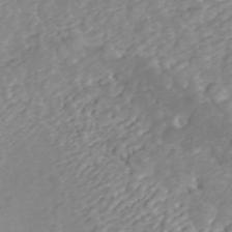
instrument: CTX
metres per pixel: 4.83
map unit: ANa
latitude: 45.3292
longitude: 22.8786
